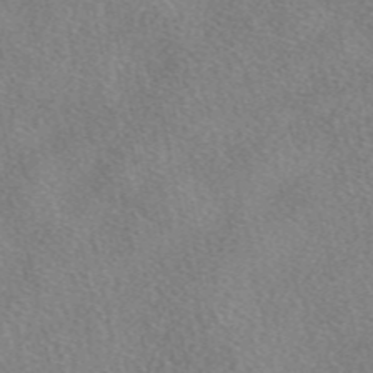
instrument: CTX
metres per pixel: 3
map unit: eAb
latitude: 48.1389
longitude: 113.8423
